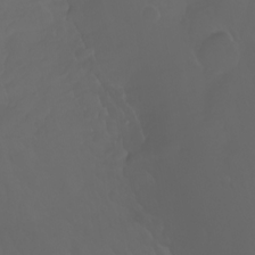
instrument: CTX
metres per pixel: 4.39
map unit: Nhu
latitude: -7.7666
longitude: -83.4426
